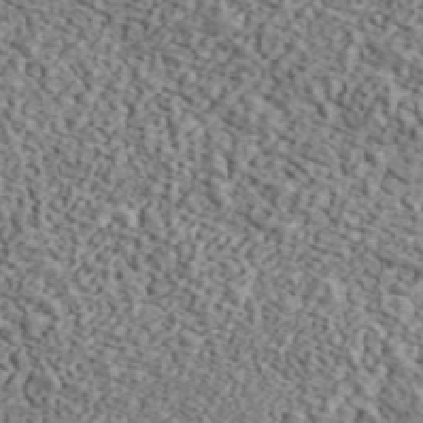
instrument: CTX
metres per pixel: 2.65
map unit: ANa
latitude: 45.7260
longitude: 45.2187
